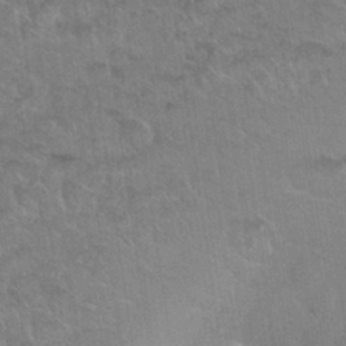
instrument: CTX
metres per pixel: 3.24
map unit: Nhu
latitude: 31.5183
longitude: -51.6505
